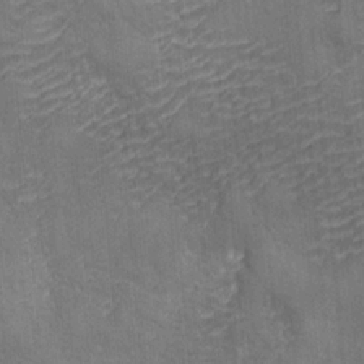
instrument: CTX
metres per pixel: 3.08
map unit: Ave
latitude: -6.8786
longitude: -120.1956
